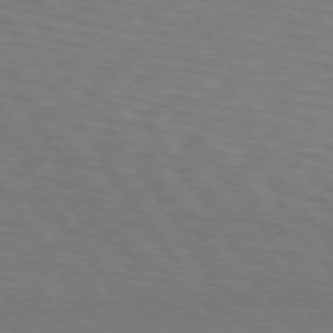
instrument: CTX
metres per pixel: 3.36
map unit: lApd
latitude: 73.6316
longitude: -75.9150
